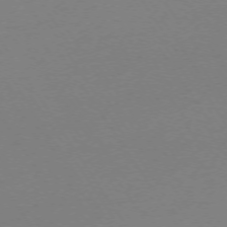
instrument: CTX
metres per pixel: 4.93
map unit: Ap
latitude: -73.6722
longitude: -72.3279
